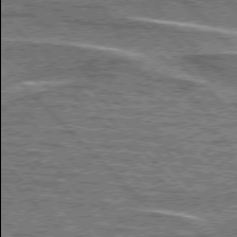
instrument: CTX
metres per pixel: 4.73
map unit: lApd
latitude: 76.4790
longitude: -81.9906
